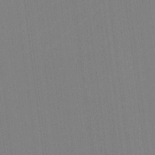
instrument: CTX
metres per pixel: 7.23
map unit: lHvf
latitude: -11.7856
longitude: -104.3657
